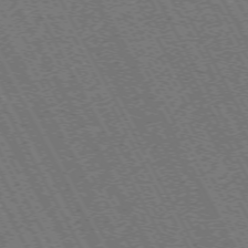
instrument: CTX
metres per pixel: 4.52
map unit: Hpe
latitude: -71.8234
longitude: 11.1242
